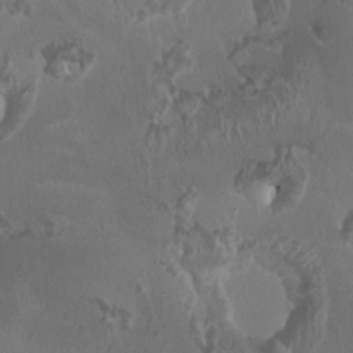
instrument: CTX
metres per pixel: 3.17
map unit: HNhu
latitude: 1.8394
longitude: -4.1956
